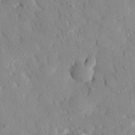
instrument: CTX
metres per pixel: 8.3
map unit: eHh
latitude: 28.0633
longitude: -77.9528
